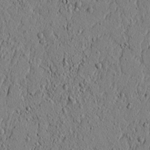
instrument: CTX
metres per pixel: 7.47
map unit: lAvf
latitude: 5.6694
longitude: 166.0850
